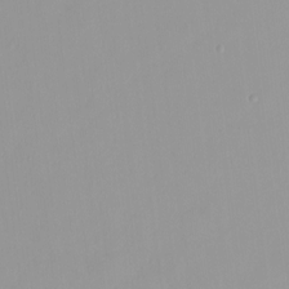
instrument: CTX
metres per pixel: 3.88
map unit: HNhu
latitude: -0.2362
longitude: -5.4615
